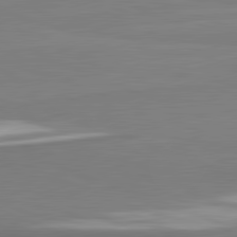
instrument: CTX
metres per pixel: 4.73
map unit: lApd
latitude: 81.8772
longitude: 164.7463
